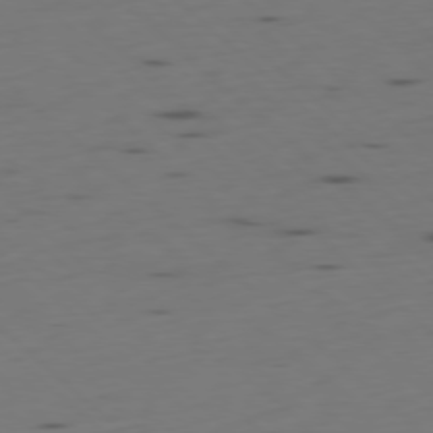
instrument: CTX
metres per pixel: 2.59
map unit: Ap
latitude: -78.5195
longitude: -61.6127
